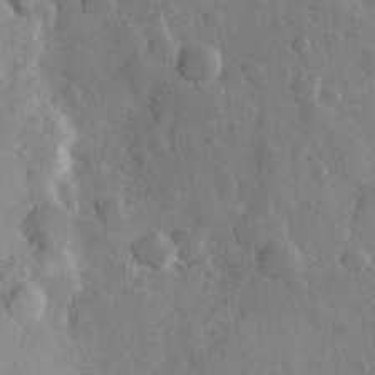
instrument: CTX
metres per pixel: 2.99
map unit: Hve
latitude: 23.9717
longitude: 149.2565
